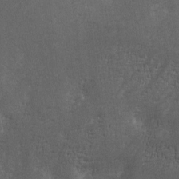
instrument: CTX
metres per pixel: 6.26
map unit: Ave
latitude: 1.9528
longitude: -111.9717
